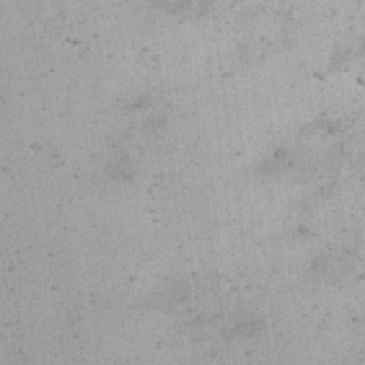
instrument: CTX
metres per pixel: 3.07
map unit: eHh
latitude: 18.7435
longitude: -61.0647
